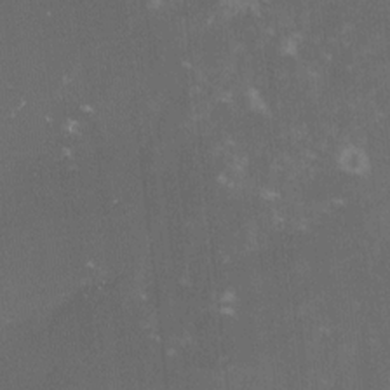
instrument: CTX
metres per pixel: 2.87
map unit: lHvf
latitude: -14.4440
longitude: -101.8961
